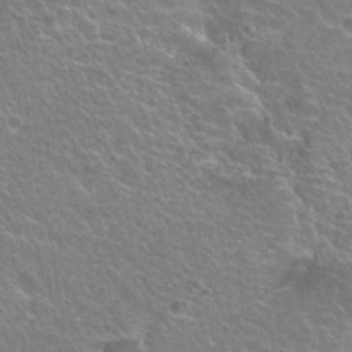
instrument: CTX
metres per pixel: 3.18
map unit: Hto
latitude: 24.2711
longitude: -31.0837
